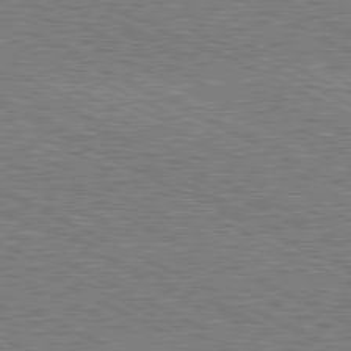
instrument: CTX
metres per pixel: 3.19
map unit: Hpe
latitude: -81.5399
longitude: 21.1431
